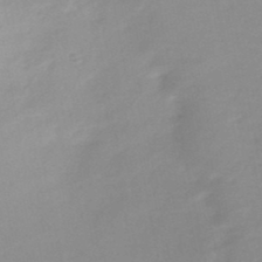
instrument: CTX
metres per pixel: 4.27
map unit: HNb
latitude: -48.0472
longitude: -44.7435
